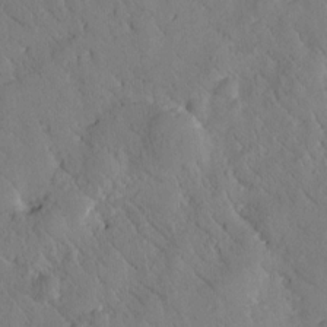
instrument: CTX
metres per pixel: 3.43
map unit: Htu
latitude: 0.2144
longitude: 176.0850
